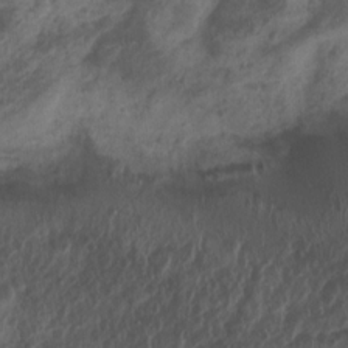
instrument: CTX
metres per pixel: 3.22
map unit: Nhu
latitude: 7.2348
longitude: -21.6883
